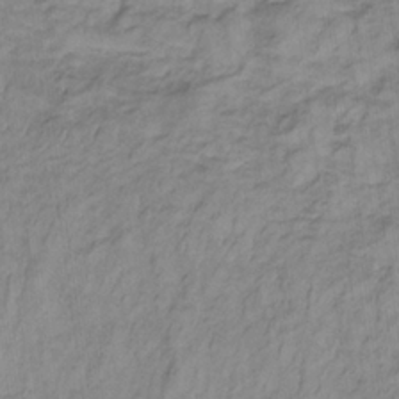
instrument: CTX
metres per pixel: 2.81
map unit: lHb
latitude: -33.3132
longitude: 65.8423
